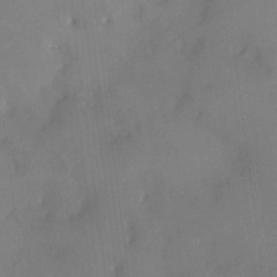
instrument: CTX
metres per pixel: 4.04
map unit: HNhu
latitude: 6.8569
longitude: 4.9541
